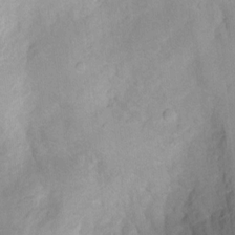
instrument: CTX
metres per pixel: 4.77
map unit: Hto
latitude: 7.1025
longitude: -36.3467
